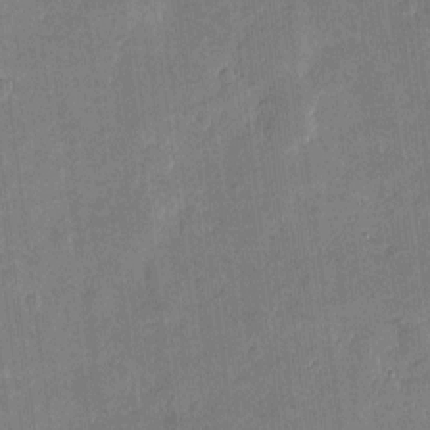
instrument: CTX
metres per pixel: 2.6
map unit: eHh
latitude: 4.2145
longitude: -72.9703
